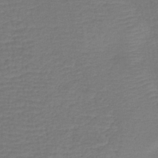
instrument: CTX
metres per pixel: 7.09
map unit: lHb
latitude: -42.1605
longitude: 76.5385
